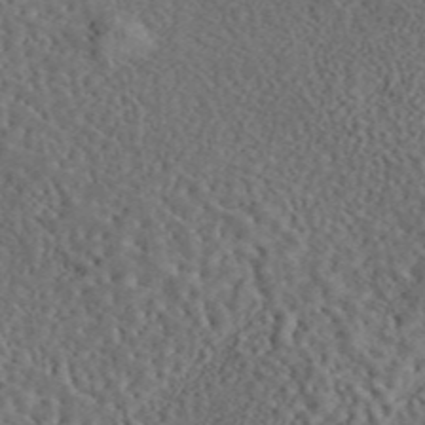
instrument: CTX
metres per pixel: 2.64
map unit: eAb
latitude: 43.7261
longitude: 116.7085
